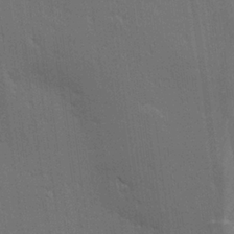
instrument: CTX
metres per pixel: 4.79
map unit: Hve
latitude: 27.3860
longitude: -93.9339
